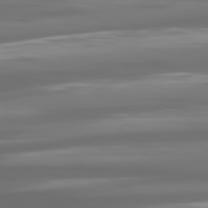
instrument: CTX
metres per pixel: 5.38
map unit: lApd
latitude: 80.7813
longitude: -138.7057
